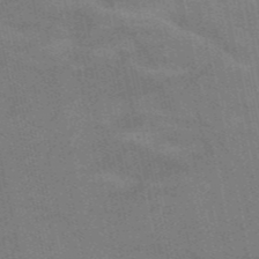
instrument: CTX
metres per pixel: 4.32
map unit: HNb
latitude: -53.0297
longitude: -46.4412
